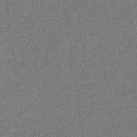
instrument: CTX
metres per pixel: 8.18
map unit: eHb
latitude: -30.7463
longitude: 70.7652
